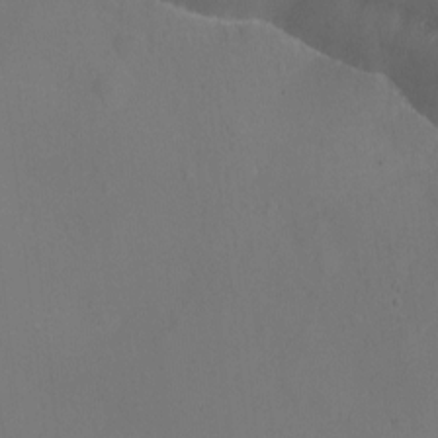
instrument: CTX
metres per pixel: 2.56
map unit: Ht
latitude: 0.9136
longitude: -34.0822
